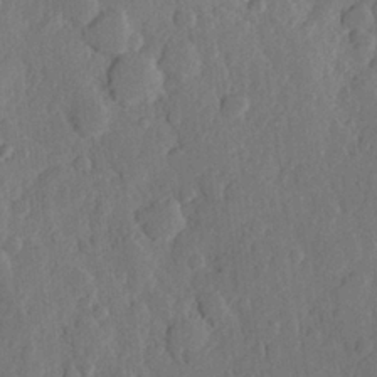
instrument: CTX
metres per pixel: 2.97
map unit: Hve
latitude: 24.7057
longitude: 150.0850
